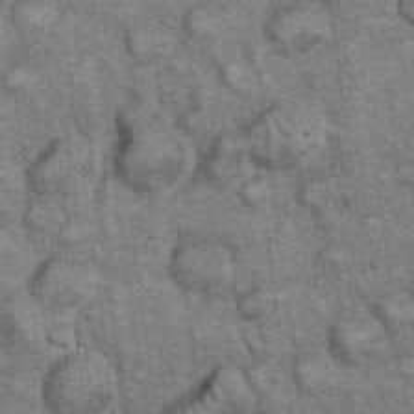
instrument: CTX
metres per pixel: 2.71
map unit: eHh
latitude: 22.8002
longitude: -60.6868
